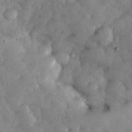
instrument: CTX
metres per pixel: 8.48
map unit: eHh
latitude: 35.4426
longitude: -68.7246
